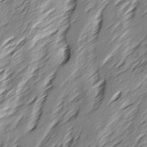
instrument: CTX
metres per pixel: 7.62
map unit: Ave
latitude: 15.5560
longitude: -137.1403
